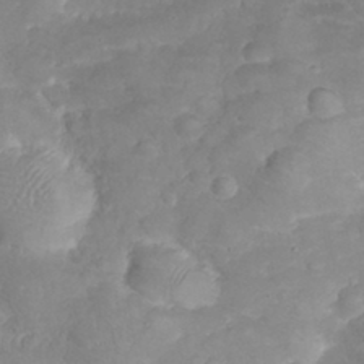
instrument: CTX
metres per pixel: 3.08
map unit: eHh
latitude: 32.6302
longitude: -62.7813
